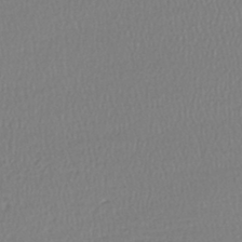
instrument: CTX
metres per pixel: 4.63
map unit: lHb
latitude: -41.4832
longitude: 70.0472
